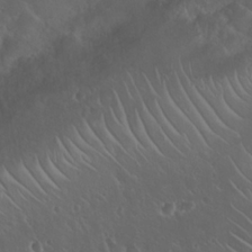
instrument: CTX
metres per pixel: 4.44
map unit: Nhu
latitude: 23.4048
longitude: -62.6113
